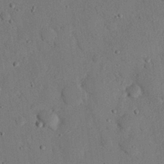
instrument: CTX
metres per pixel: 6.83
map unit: eHh
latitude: 25.9906
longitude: -80.3467
